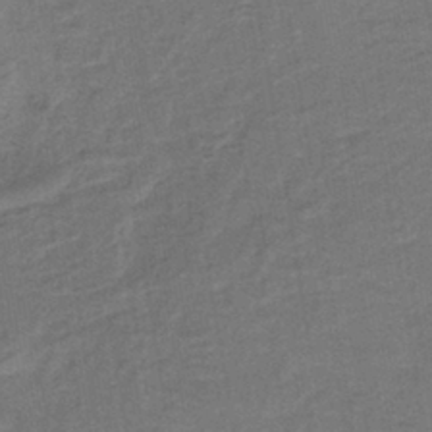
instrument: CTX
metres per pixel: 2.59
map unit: lHb
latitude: -39.4644
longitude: 58.5384
